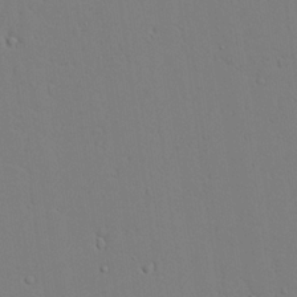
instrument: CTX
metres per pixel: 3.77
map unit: lAvf
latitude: 23.8961
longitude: -109.8583
